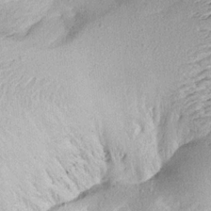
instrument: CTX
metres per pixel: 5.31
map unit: Aa
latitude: 19.7260
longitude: -145.3859
